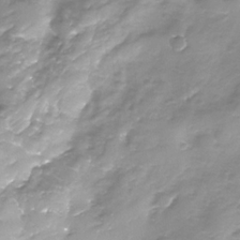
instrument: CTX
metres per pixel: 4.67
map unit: Nhe
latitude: -32.3307
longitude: -92.9513
